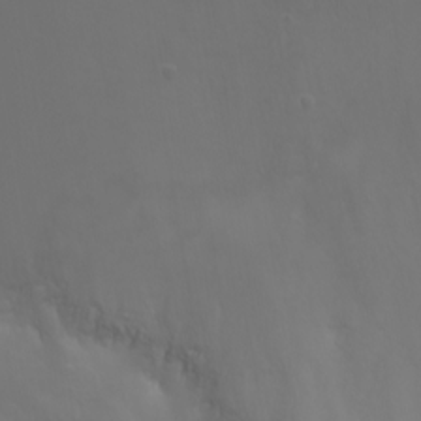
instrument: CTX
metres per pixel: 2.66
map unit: Nhu
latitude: -7.9556
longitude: -83.1214
